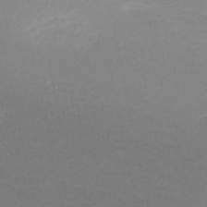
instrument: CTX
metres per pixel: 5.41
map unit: HNb
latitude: -48.6141
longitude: -43.6505
